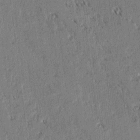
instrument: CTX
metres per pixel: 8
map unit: lAvf
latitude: 2.7435
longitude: -106.0444
